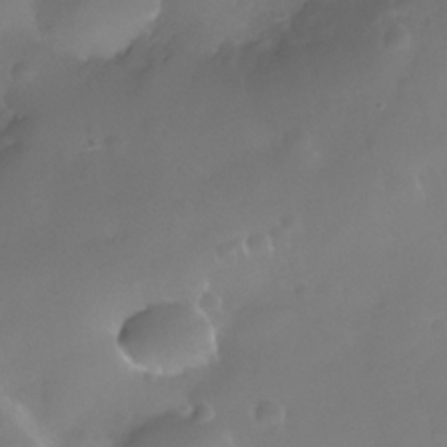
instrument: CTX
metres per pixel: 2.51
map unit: Nhe
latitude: -36.4251
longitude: -130.9514
